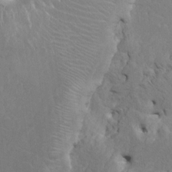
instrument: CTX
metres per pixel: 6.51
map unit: HNhu
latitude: 7.6883
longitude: -3.9339
